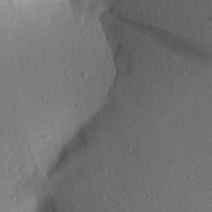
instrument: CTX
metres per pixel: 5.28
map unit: Aa
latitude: 21.6883
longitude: -147.3293
